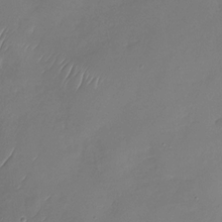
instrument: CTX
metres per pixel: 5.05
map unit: Nhu
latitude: -29.3510
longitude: -60.0444
